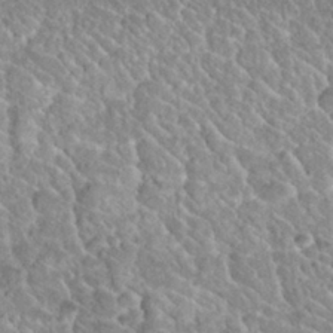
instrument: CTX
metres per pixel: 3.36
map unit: Nhu
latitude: 29.7638
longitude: -53.6505
